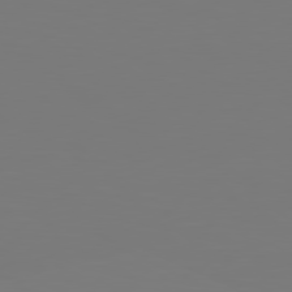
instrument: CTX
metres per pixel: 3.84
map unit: Hpe
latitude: 78.8191
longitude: -139.6883
